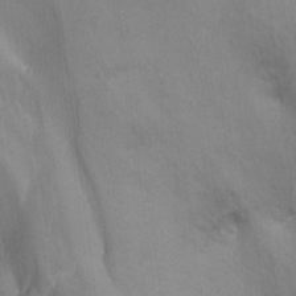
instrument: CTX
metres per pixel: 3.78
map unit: Nhu
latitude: -13.1431
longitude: -39.3859
